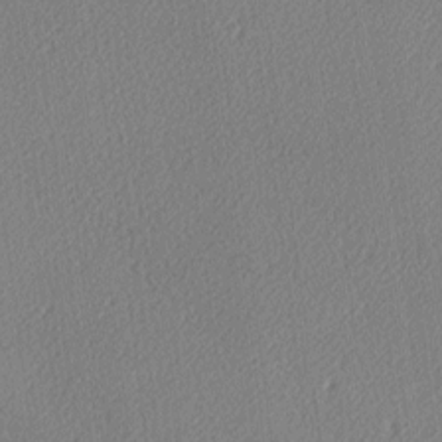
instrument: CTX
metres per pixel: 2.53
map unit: lAa
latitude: -10.3117
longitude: -127.3104
